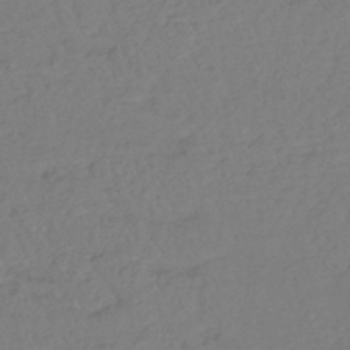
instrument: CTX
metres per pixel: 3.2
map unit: lHb
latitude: -42.8596
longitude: 74.5007
